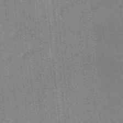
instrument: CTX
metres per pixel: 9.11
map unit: ANa
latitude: -38.0850
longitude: 95.4265
